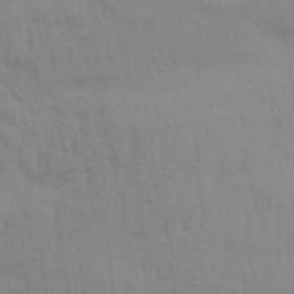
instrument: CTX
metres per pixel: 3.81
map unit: Aa
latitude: 31.0459
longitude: -135.8583
